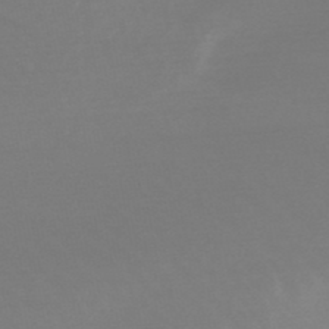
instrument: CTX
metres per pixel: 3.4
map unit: lHb
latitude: -48.5952
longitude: 66.6896
